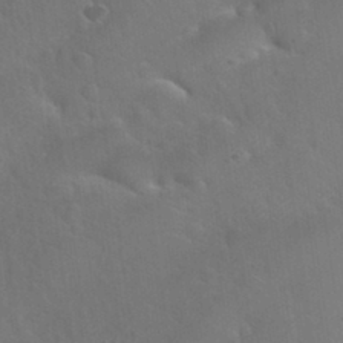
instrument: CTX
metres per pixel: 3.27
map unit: Nhu
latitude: 31.0081
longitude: -53.7639
